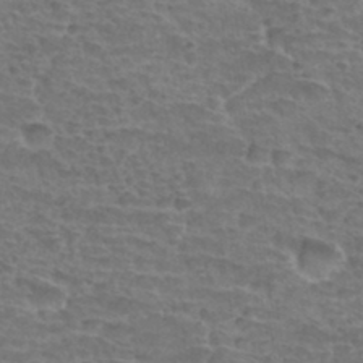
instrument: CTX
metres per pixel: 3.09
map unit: Hto
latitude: 34.0255
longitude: -44.3089
